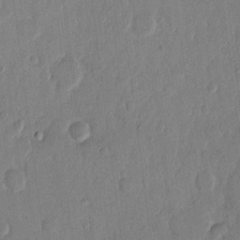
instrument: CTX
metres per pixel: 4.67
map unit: eHh
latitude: 13.1970
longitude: -68.9136
